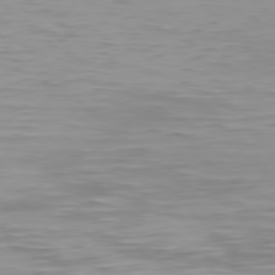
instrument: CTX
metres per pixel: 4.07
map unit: Hpe
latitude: 77.5749
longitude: -167.3481
